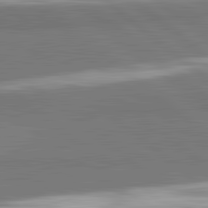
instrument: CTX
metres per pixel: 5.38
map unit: lApd
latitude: 82.3089
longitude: 161.7856
